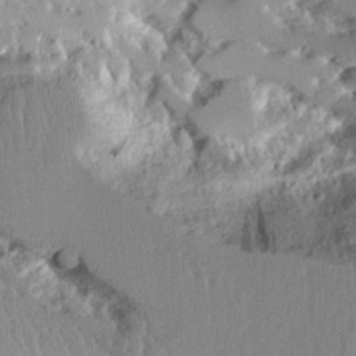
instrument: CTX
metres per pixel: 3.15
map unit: Aa
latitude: 11.3482
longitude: -126.1578
